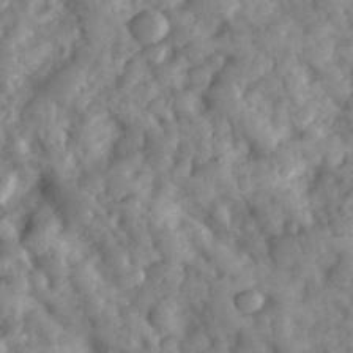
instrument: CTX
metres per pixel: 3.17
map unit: eHh
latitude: 34.9135
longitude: -69.5182
